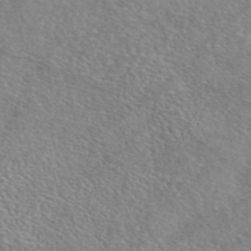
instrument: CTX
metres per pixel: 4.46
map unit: eAb
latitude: 44.4790
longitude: 113.9178
